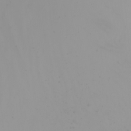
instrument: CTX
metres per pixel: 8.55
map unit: Nhu
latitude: -4.8408
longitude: -93.1592
